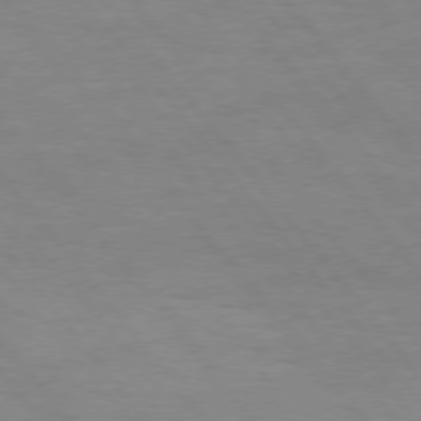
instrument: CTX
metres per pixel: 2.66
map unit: Hpe
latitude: 75.3482
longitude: -141.6693
